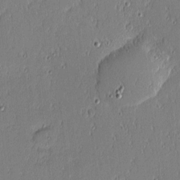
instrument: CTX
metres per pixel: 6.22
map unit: eHh
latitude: -3.2564
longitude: -82.8946
